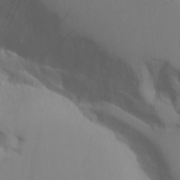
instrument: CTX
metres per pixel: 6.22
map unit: Aa
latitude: 10.6113
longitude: -126.6491
